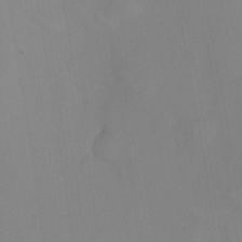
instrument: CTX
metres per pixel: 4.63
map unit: Nhu
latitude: -7.9178
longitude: -52.6491
